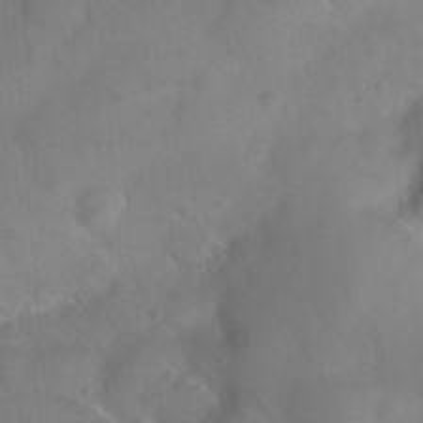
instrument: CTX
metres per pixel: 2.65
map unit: Nhu
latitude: 25.8772
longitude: -57.7071
